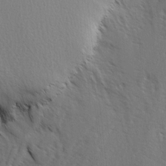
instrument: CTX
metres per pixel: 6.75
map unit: Ave
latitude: 2.7246
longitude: -110.7813
